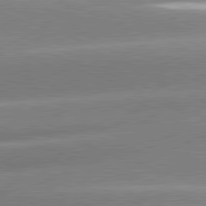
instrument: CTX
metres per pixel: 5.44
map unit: lApd
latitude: 81.4426
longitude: -158.1578
